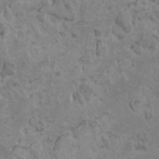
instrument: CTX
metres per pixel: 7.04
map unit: HNhu
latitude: -0.0283
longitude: 1.8990
